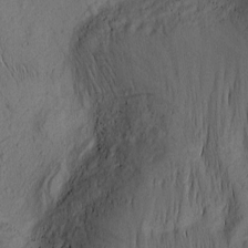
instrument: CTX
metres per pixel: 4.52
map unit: Nhu
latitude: -4.8597
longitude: -152.4601
